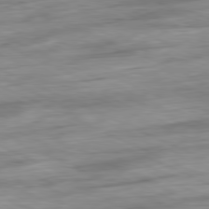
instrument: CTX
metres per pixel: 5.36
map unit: Ap
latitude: -81.2943
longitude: -87.6127
